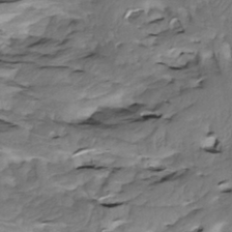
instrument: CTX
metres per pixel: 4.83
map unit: Htu
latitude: -5.3887
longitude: 150.4629
